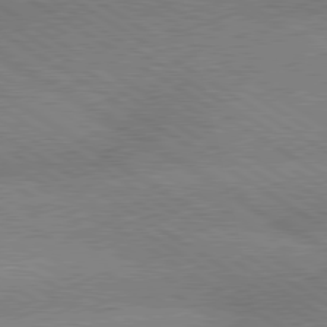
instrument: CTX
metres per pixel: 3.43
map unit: lApd
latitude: 79.5749
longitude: -152.8380
